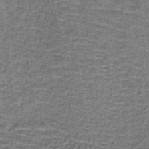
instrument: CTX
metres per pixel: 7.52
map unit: lHb
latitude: -40.3684
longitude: 58.8030
